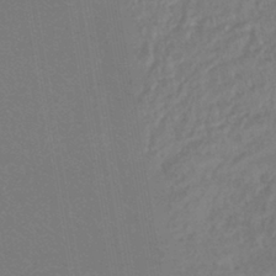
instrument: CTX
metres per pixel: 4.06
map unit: lHb
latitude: -42.0472
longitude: 75.2565
